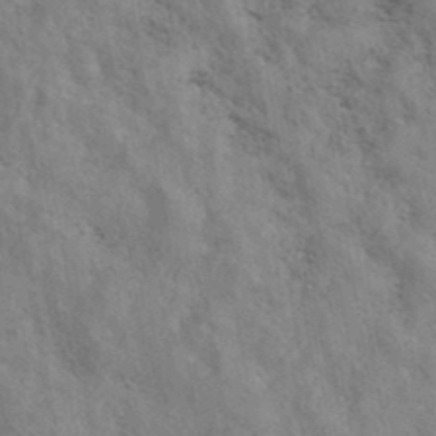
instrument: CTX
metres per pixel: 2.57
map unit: eAb
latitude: 38.3845
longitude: 112.7085
